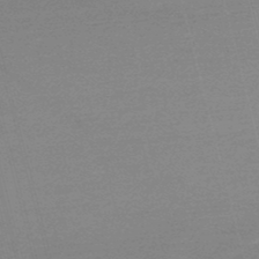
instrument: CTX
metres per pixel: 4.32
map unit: lHb
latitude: -47.7855
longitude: 68.1983
